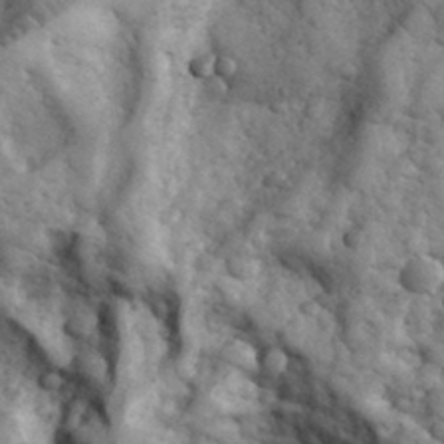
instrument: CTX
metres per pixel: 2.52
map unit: eHh
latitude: 33.1592
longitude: -68.3278
